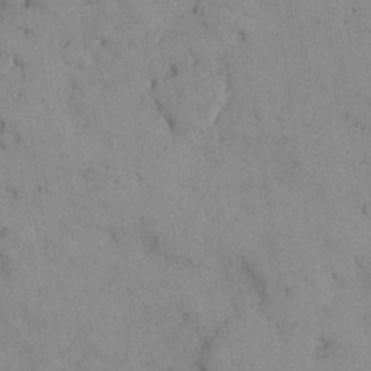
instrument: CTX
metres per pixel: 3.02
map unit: Nhu
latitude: 28.2522
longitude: -71.7261
